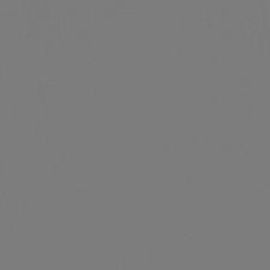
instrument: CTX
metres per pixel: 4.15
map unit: eHb
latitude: -50.7085
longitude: 74.7652
